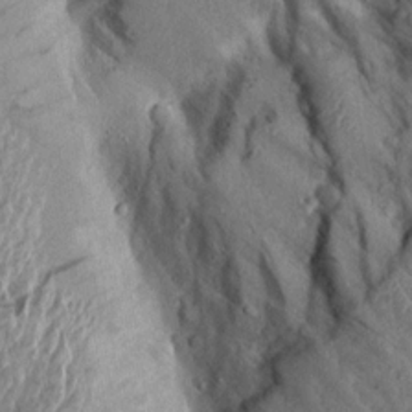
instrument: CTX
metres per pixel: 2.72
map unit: Aa
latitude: 14.4034
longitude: -142.1767
